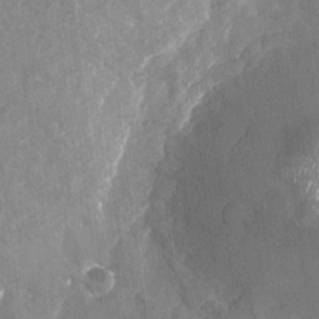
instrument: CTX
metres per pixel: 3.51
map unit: Nhu
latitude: -24.3873
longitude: -57.4237
